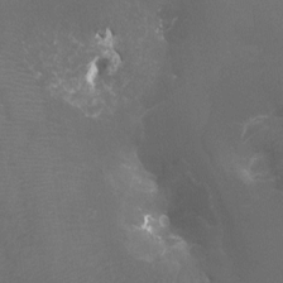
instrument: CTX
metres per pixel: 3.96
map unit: Htu
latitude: -7.4832
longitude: -33.0081
